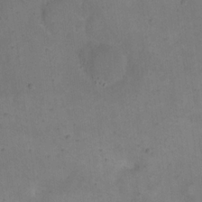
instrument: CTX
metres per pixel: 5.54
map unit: eHh
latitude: 20.7247
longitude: -61.8961
